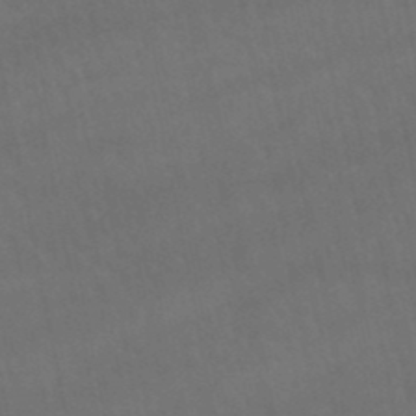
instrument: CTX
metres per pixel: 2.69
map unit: lHb
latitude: -47.8422
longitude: 73.7855
